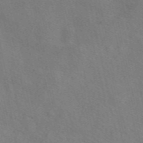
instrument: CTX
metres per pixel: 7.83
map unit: eAb
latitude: 50.9324
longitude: 116.9541
